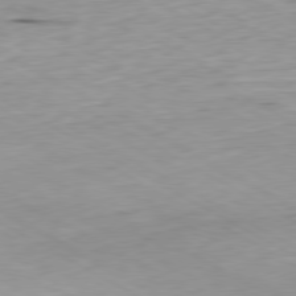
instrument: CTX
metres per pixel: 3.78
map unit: Hpe
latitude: -80.4251
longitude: 21.1431
